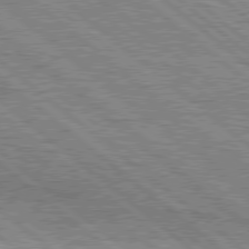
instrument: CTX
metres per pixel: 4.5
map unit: Hpe
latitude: 78.4412
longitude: -120.3279
